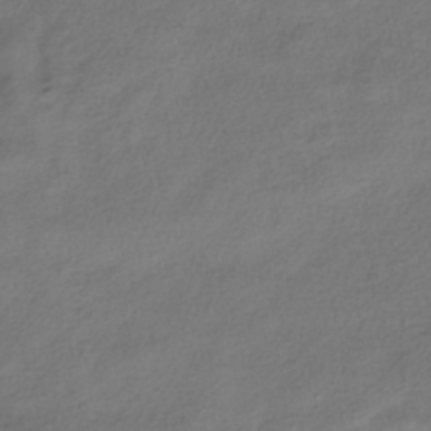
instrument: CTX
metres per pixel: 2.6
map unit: HNhu
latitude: -39.8611
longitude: 102.6330
